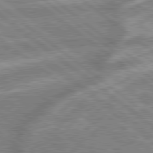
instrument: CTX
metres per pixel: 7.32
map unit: lApd
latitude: 79.2726
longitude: -170.2900
